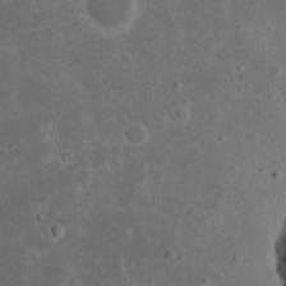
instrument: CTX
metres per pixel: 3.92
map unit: eHh
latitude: 16.8947
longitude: -73.4616
